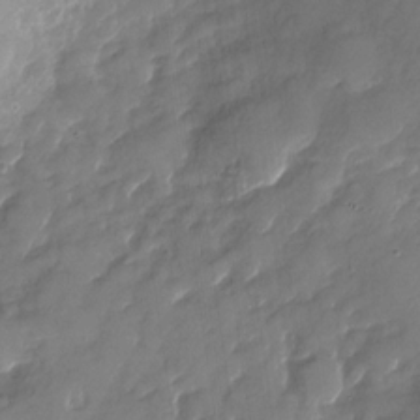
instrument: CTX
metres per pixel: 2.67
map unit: Nhu
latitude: -28.2362
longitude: -73.5372
